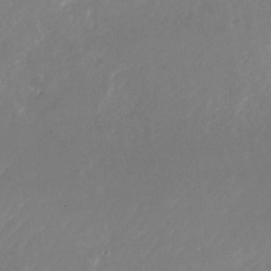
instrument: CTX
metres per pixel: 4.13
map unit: Nhu
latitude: -26.3117
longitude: -72.8002
